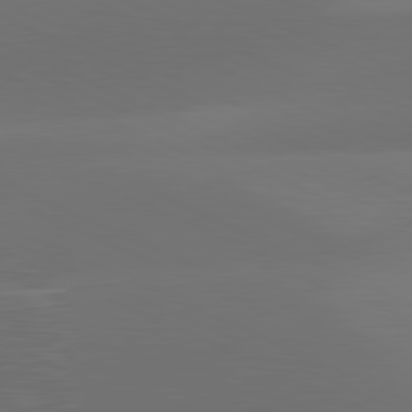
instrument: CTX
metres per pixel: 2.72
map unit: lApd
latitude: 81.2726
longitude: 128.1228
